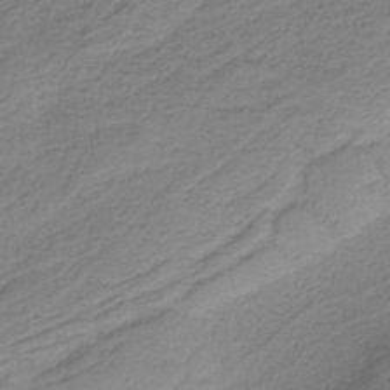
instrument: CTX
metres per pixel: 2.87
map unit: HNb
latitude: -36.3495
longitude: 54.0283
